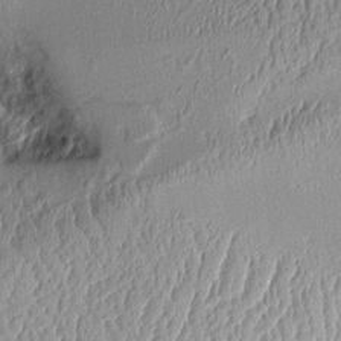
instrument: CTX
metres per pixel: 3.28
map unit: Aa
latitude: 9.7828
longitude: -128.9325
